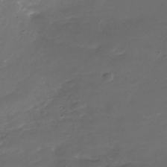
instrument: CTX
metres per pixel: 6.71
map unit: Nhe
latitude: -35.5966
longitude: -87.5938
